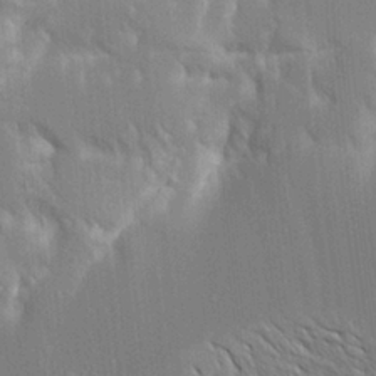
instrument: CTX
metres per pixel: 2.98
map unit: Aa
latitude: 17.3482
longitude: -149.3293
